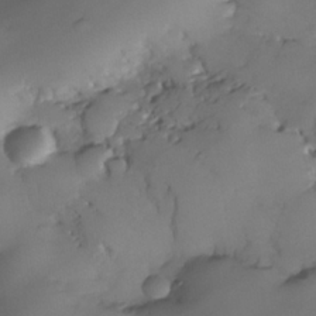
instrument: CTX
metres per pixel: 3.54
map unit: Nhe
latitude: -34.9731
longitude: -144.4601
